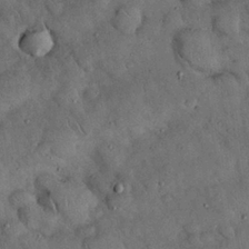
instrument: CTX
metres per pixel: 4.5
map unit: Nhu
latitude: 27.2726
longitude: -70.7246
